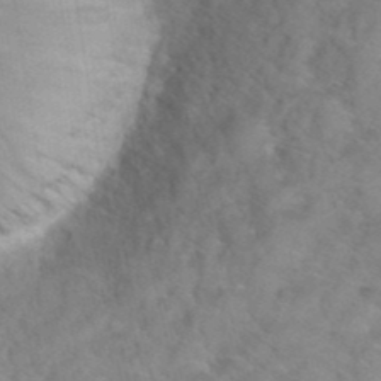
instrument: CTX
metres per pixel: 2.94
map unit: Hto
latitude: 39.0647
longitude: -42.8380
